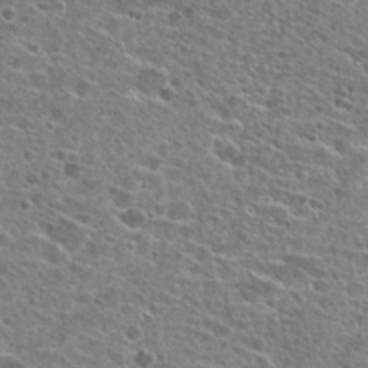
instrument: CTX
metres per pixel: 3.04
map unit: Hto
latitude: 25.9906
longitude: -47.4427
